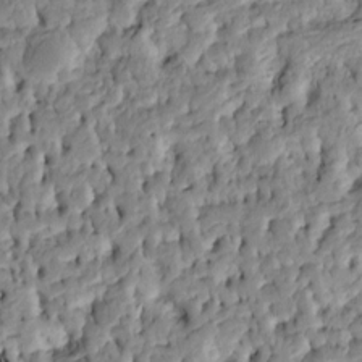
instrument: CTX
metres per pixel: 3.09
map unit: Htu
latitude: -4.0850
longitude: 156.4251
